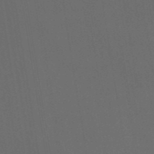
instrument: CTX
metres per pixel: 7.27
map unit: ANa
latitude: 43.2537
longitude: 28.1606
